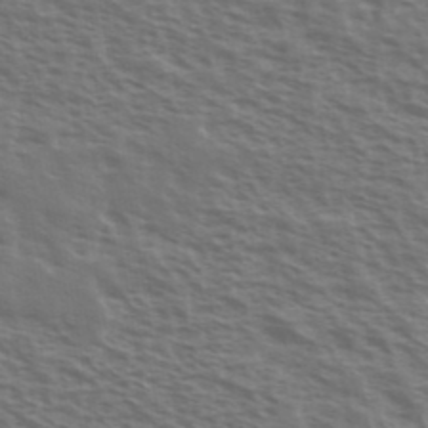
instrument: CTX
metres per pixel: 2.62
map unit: Ave
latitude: 38.4034
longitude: -111.3671
